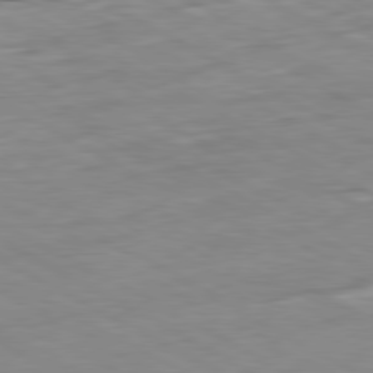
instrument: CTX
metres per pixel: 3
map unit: Ap
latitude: -80.6897
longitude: -93.2159
